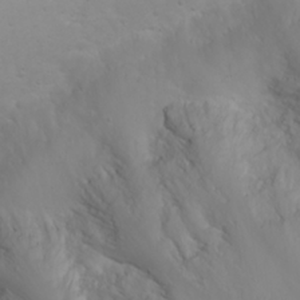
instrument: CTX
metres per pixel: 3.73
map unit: Nhu
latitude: 23.9528
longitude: -64.1956
